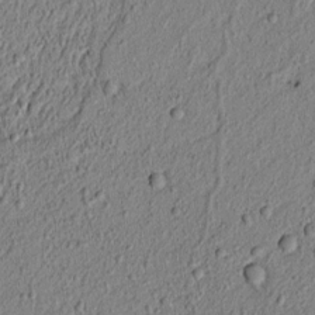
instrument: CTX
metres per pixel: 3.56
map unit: lAvf
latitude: 6.1200
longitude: 166.9164
